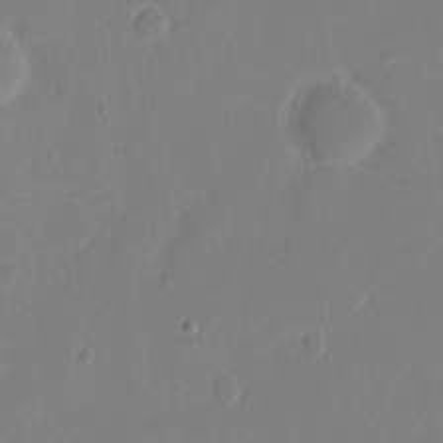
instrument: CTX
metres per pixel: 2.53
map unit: eHh
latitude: 9.7828
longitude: -67.8205
